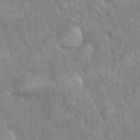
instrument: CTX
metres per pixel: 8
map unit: eHh
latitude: 39.1970
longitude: -57.7449
